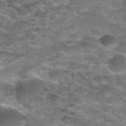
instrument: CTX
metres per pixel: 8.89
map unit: Nhu
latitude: 31.7072
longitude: -53.3860
